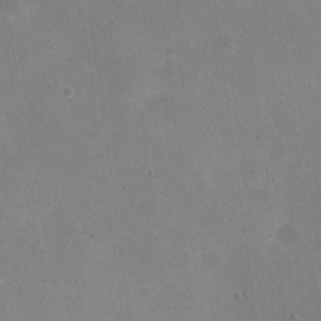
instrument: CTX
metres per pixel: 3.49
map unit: eHh
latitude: 20.5546
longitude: -66.1766
